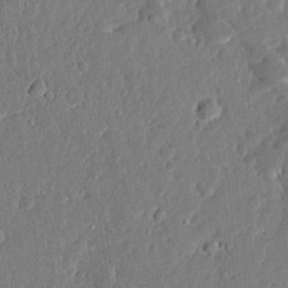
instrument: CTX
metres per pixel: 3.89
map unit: Ave
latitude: 12.8002
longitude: -136.9136
